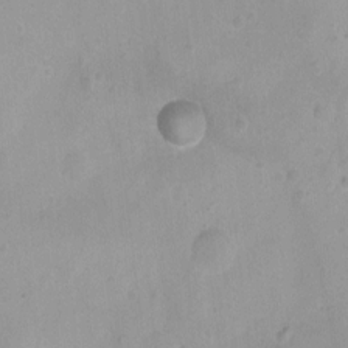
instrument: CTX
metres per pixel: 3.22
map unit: Ht
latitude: -8.2550
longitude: -21.5182
